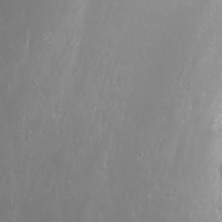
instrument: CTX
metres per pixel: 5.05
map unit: Nhu
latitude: -7.7100
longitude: -71.3670
